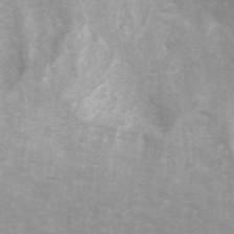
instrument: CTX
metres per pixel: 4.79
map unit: ANa
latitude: 44.9325
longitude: 26.8219
